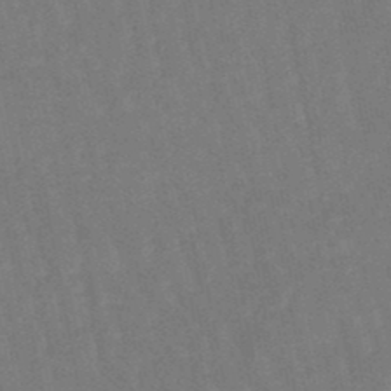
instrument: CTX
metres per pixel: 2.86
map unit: lHb
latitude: -47.1242
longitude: 78.6896
